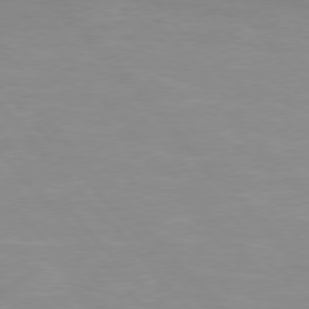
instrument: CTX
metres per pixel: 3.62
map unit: Hpe
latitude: 76.1200
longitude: -155.4048
